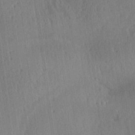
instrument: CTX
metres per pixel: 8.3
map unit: Aa
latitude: 14.8758
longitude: -147.0459
